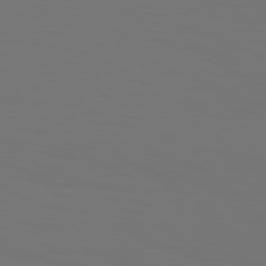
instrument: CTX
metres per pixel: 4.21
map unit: Hpe
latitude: 76.8380
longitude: -134.4034
